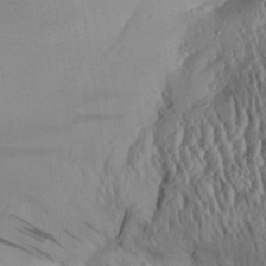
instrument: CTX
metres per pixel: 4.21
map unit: Aa
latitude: 30.6680
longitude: -134.4790
